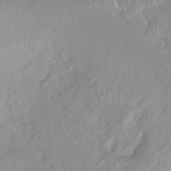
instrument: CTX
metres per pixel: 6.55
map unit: Ht
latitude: -15.0109
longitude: -43.6316
